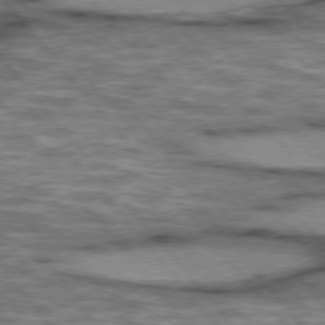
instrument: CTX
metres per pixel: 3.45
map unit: lApd
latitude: 75.6883
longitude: -49.2915
